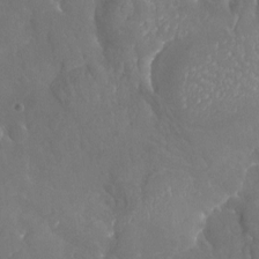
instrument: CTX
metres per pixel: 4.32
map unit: Nhu
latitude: -19.2943
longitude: -58.2900
